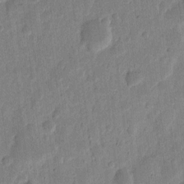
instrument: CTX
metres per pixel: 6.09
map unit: eHh
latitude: 6.9136
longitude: -71.3481
